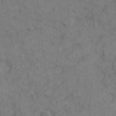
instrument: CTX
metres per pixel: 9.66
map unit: Hto
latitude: 5.5749
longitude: -60.9136
